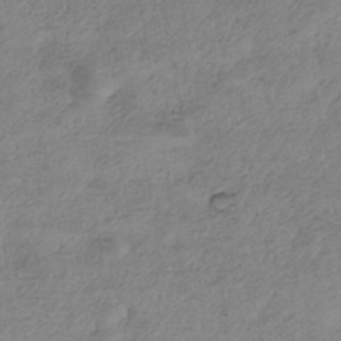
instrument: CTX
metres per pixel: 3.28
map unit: eHh
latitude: -42.0849
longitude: 119.6722
